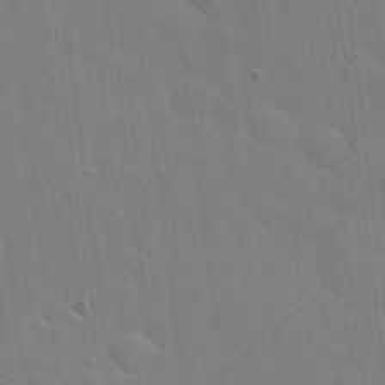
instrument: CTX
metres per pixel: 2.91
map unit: Hto
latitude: 20.5168
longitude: -54.2522
